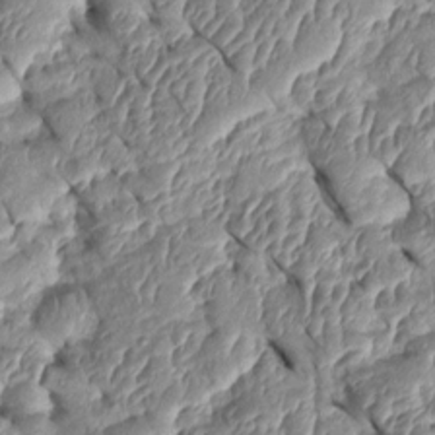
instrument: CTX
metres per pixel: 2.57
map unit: Htu
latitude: 1.8016
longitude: 148.0472
